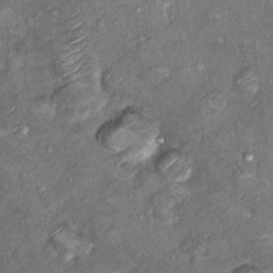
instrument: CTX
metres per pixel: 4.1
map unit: Hto
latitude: 10.9514
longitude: -36.5923
